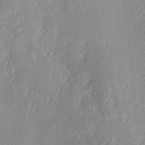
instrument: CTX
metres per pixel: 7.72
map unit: lAvf
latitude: -4.1416
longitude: -108.2711
